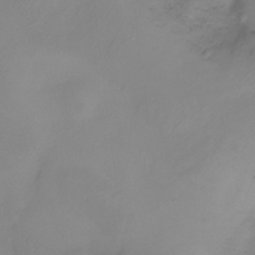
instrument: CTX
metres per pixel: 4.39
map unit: Ht
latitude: -6.5951
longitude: -20.4034
